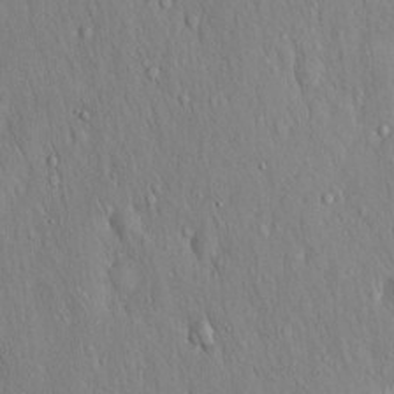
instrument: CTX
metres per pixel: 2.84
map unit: Hto
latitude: 16.8002
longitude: -58.3467
